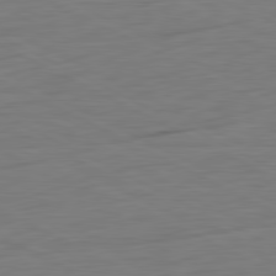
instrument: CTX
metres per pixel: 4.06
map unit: Ap
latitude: -81.7667
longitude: -77.9339
